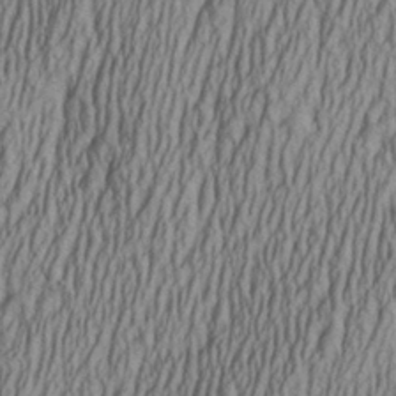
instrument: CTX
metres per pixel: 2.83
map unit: Aa
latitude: 26.9892
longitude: -135.9150
